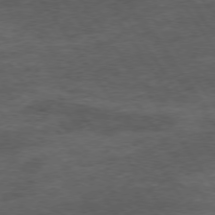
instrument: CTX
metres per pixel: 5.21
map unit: Hpe
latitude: 73.8395
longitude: -142.8947
